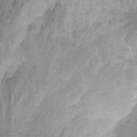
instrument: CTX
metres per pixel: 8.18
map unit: HNhu
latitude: -29.3510
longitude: 66.7841
